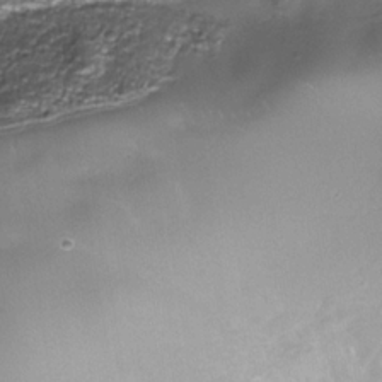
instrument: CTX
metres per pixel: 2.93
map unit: Nhe
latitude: -35.6722
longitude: -90.8380
